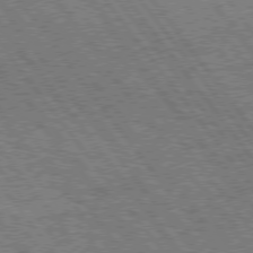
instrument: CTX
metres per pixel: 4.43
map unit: Hpe
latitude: 75.5371
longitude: -149.2537
